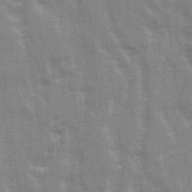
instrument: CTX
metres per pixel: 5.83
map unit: Ave
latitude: 22.1011
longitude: -133.6316
